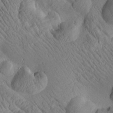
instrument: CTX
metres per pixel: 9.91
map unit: Htu
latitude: 2.4034
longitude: 177.5399
